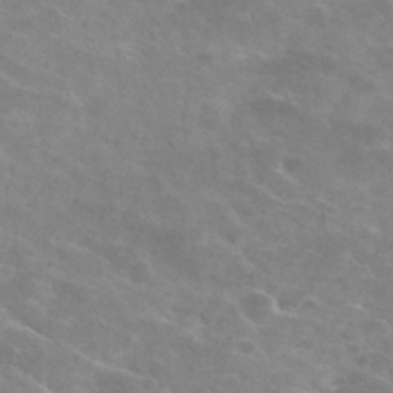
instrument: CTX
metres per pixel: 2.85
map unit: Hto
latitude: 30.4601
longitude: -47.4805
